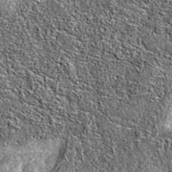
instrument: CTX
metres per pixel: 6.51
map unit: eAb
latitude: 36.8947
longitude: 106.0850
